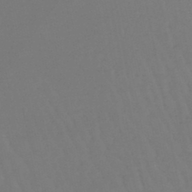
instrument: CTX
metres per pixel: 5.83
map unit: lHb
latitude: -46.9541
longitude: 77.8611
